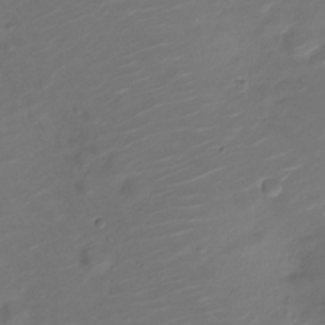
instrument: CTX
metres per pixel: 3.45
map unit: Nve
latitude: -20.7652
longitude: 105.8044
